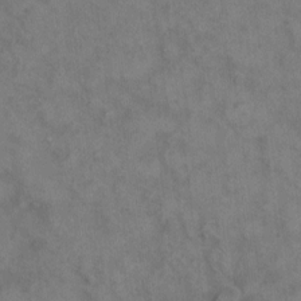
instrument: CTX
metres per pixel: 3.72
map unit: eHh
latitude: 10.6869
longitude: -63.4616
